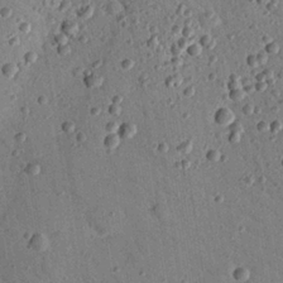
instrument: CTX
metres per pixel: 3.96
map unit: Nhu
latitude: 24.8191
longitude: -73.4238
